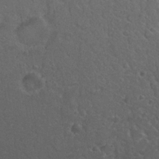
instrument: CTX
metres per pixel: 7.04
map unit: Nhu
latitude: 26.5546
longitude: -50.3656
